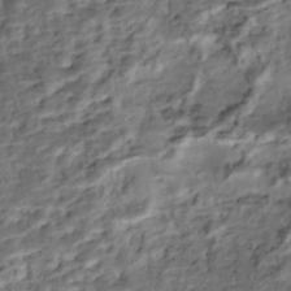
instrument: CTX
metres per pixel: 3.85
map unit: Nhe
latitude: -46.3306
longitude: 153.3509
